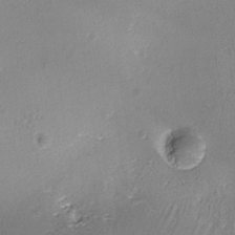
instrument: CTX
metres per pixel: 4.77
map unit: Ave
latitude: -9.3132
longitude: -122.1767
